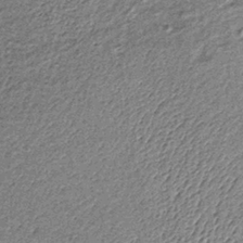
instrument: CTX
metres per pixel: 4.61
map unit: lHb
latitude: -37.5210
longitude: 65.0676
